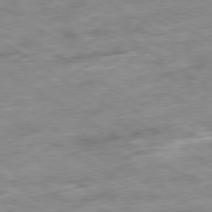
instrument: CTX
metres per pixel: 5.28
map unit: Ap
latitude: -80.0472
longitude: -74.3278
